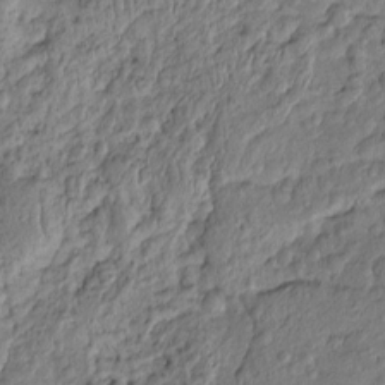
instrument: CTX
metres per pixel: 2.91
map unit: Htu
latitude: -5.5588
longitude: 155.8611
